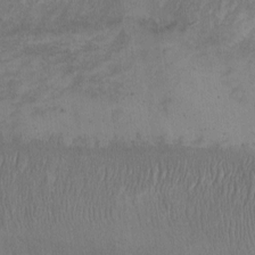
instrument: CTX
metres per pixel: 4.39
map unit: eHh
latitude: -8.9353
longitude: -67.9339
